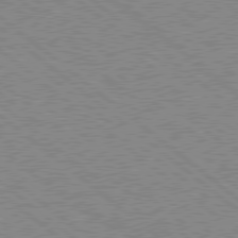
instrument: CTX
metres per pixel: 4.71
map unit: Hpe
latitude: 78.7247
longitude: -168.2523
